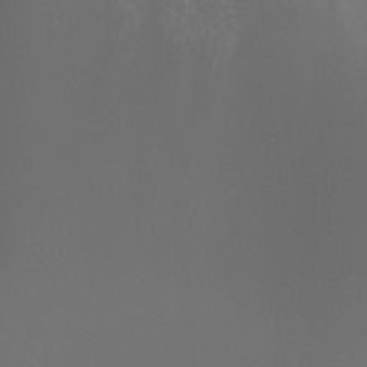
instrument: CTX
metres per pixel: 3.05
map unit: Ht
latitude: -4.3495
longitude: -60.9702
